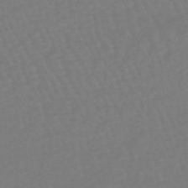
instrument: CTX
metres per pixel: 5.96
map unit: eHb
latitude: -46.3684
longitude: 81.1998
